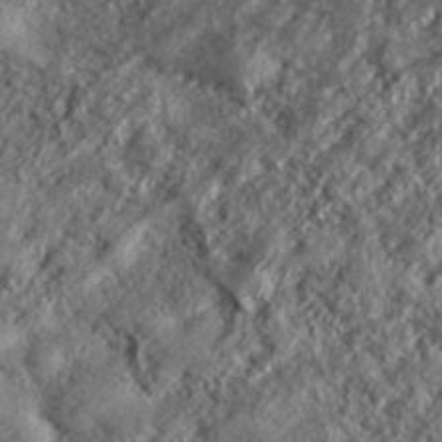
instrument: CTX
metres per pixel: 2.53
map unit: lHvf
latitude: 39.4048
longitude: -88.4790
